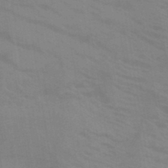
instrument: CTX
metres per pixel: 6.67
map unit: HNb
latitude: -45.3510
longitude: -44.9325
